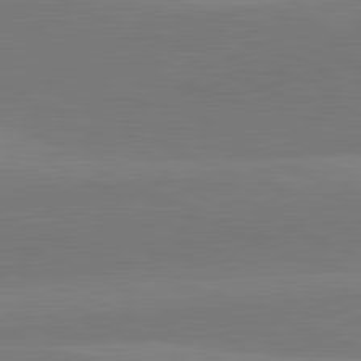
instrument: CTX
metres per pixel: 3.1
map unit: lApd
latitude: 82.0822
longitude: 137.2187
